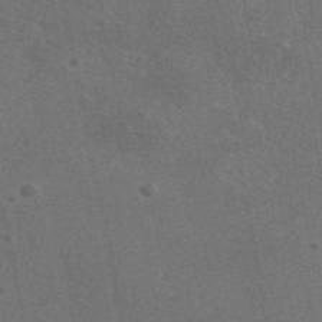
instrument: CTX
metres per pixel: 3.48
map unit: eAb
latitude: 47.3293
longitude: 116.3306
